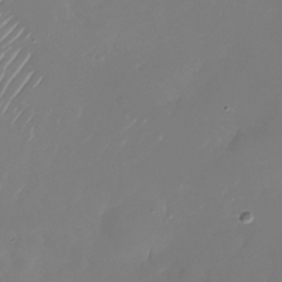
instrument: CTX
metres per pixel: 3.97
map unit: Nhu
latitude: -26.6329
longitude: -72.4790
